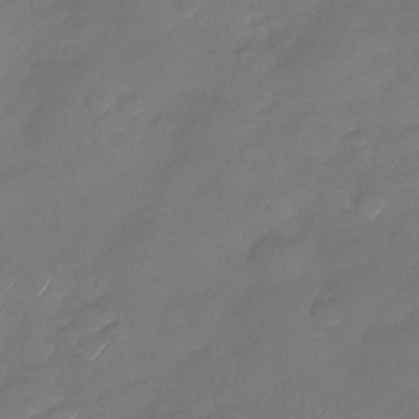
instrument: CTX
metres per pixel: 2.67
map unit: Nhu
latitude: -28.4440
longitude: -62.2712
